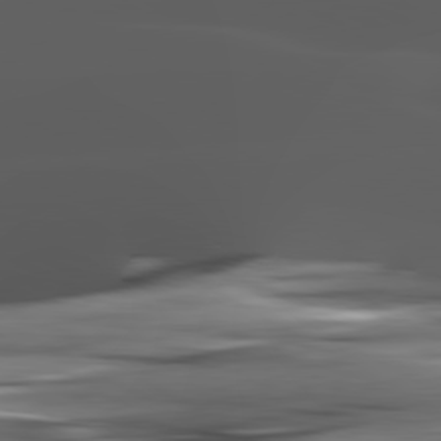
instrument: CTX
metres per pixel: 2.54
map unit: lApd
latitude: 80.8380
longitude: -122.2145
